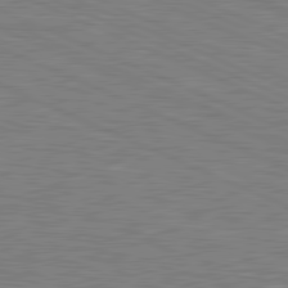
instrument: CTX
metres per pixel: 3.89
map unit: lApd
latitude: 81.2159
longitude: -171.2348
